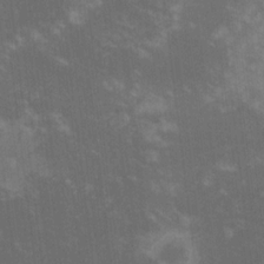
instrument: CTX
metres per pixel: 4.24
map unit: lHvf
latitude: -13.8422
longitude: -101.9150
